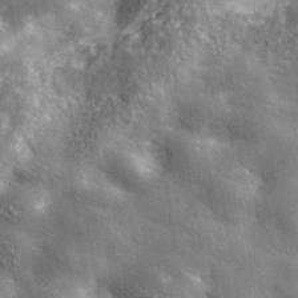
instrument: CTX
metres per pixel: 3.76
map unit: lHvf
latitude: 36.1200
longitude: -90.1956
